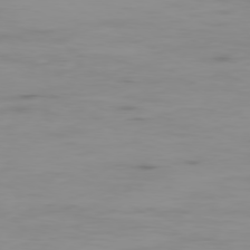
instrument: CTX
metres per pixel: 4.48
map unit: Ap
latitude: -79.3698
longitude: -77.1970
